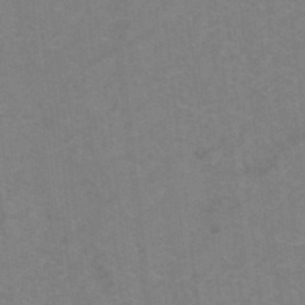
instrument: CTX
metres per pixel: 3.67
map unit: eHh
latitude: -42.6329
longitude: -32.5168
